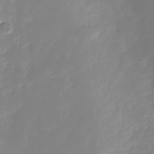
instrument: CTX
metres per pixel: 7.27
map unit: Nhu
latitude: -29.9367
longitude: -77.7449
